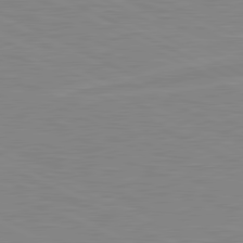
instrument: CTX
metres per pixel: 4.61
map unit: lApd
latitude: 81.0080
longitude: -172.4601
